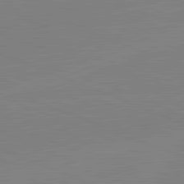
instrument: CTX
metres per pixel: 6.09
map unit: lApd
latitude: 82.0633
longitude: -157.0647
